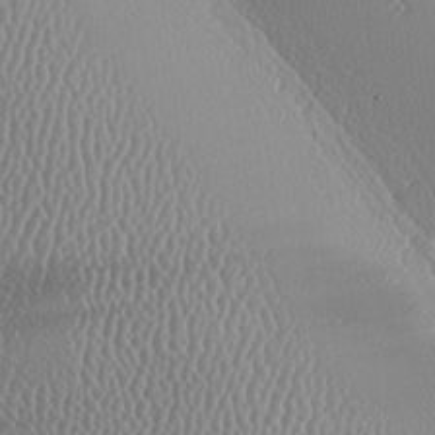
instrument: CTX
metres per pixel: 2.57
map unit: lAa
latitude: -9.1998
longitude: -128.5923
